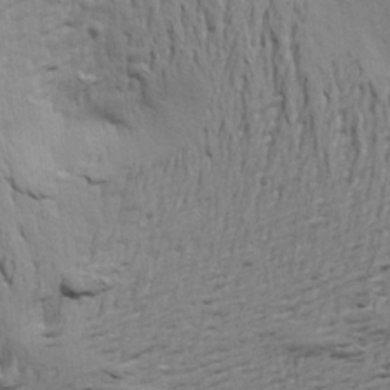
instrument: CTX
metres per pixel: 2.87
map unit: Aa
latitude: 21.8773
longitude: -149.9717
